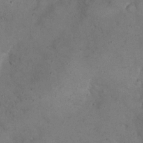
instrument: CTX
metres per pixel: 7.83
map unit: eHh
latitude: 21.8584
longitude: -60.3656
